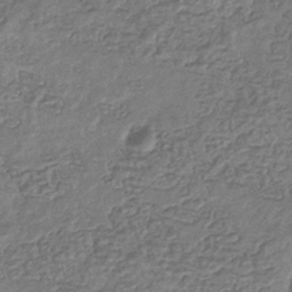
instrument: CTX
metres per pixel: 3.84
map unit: eHb
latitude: -35.2943
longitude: 80.4818
